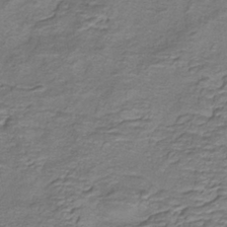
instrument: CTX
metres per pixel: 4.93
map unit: HNhu
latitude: -41.0108
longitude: 109.6155
